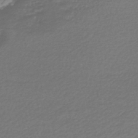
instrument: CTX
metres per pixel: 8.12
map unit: lHb
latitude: -45.8611
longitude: 68.3495
